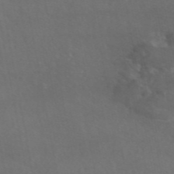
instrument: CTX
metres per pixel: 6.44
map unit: eAb
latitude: 45.9717
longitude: 117.1053
